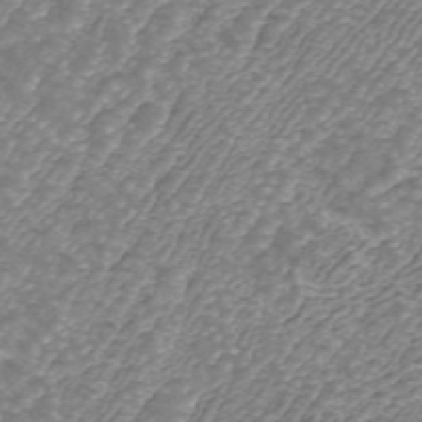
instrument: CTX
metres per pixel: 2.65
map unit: ANa
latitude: 43.0081
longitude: 25.8800
